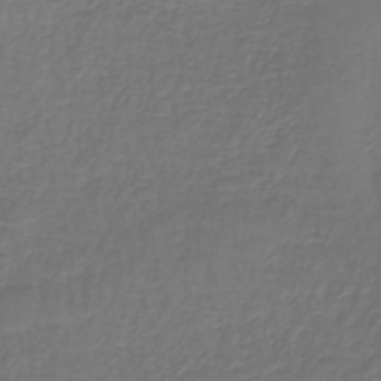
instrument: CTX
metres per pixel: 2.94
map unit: lHb
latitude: -43.5588
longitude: 57.3321
